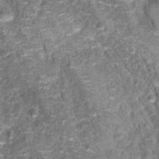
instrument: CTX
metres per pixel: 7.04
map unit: Hto
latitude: 15.4427
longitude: -34.7813
